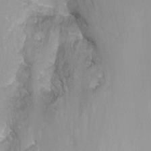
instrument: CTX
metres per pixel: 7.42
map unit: Nhu
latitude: -8.2172
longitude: -43.2159
